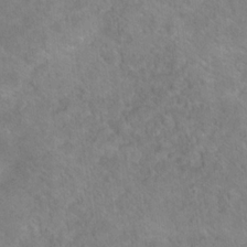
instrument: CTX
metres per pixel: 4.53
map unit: Hto
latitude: 18.6112
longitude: -38.1200
